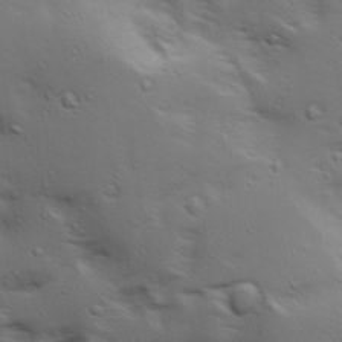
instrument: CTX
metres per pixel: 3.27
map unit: lAa
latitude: 18.8380
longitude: -138.3278
